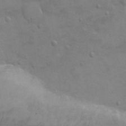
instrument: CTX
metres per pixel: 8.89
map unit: eHh
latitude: -8.9731
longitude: -68.6490
